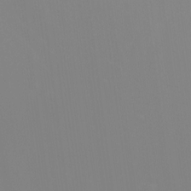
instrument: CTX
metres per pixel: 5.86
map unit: Nhu
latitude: -14.1039
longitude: -55.5560
